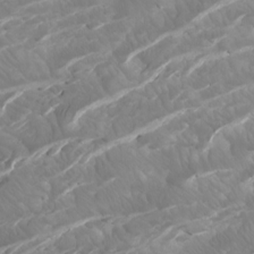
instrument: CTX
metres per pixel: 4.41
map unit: Htu
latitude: -6.2172
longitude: -71.0647
